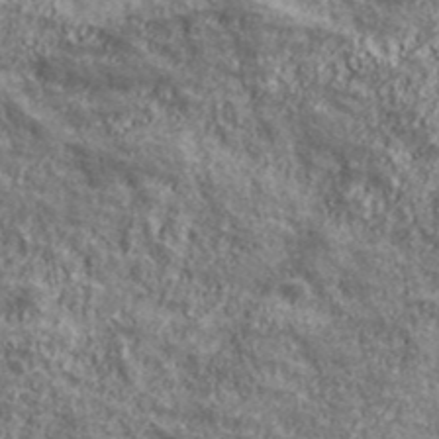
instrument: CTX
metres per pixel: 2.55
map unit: eHh
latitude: 43.6316
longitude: -88.8191
